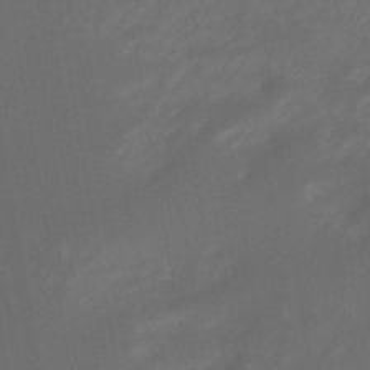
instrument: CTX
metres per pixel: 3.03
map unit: eHb
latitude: -47.7855
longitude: 85.5966
